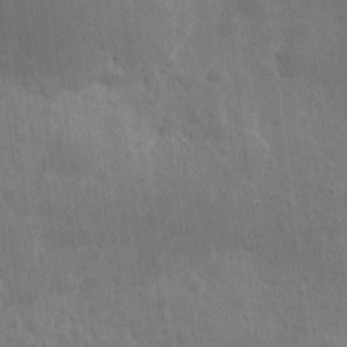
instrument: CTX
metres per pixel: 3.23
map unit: eHh
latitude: 7.9150
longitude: -72.6302
